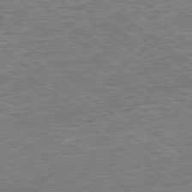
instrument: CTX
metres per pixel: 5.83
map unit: Ap
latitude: -79.1431
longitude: -49.3293
